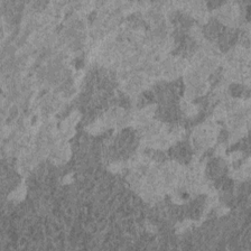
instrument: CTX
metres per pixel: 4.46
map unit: HNhu
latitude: 0.9702
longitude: 5.1053
